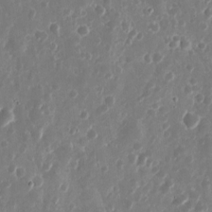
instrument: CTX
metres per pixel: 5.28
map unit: eHh
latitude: 10.1767
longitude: -71.9339
